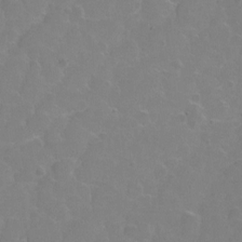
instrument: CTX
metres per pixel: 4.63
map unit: Hto
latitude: 2.8758
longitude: -33.2726
